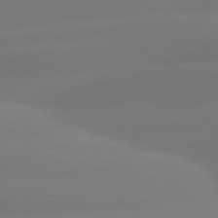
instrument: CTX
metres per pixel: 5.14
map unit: lApd
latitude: 81.1025
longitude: -160.7813
